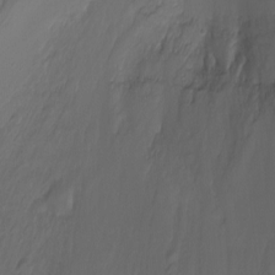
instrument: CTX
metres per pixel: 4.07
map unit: Nhu
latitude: -11.6911
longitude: -34.7813
